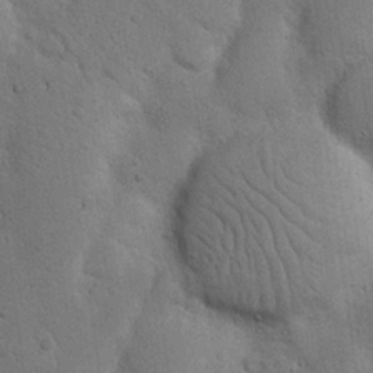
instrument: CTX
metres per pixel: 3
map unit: Nhu
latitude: 20.4034
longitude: -74.4979
